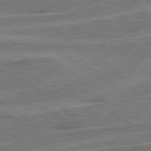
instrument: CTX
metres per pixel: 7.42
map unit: Hpe
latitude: 78.4979
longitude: -158.5357
